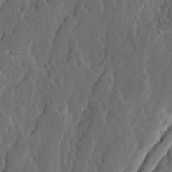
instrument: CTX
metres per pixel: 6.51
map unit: Ave
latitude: 13.7639
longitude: -135.2915
